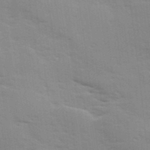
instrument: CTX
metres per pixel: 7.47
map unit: Ave
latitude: 11.4049
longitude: -102.3467
